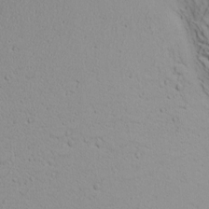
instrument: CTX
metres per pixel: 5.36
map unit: Nhu
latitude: 0.4790
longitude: -79.9528
